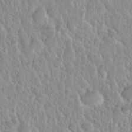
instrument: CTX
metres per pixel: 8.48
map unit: Nhu
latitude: 28.8380
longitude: -54.8002
